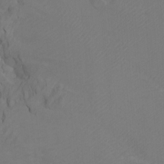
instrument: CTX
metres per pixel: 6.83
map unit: Htu
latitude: -7.2565
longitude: -67.0080
